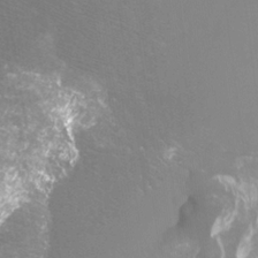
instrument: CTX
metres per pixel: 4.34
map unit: Htu
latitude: -13.1431
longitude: -45.8772
